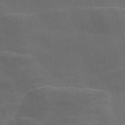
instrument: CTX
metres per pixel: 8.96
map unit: Nve
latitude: -58.2739
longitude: 65.0676
